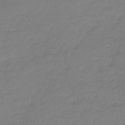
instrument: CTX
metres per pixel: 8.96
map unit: lHb
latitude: -45.1242
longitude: 69.8044
